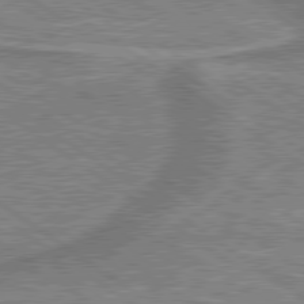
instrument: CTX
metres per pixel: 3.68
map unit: lApd
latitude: 79.6127
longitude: 175.5966
